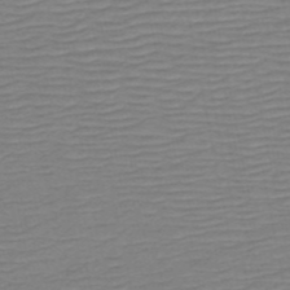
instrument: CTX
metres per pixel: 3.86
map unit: HNb
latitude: -54.1417
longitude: -44.5168
